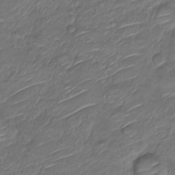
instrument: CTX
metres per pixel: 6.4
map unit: Nve
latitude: -18.3684
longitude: 107.3888
